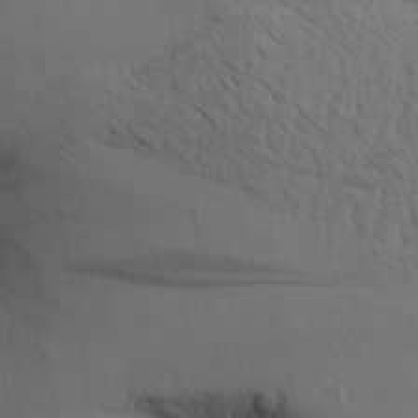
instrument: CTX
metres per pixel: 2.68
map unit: Aa
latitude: 26.6680
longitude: -132.1389
